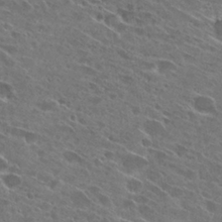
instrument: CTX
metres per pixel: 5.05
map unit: Hto
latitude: 27.9528
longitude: -44.6112
